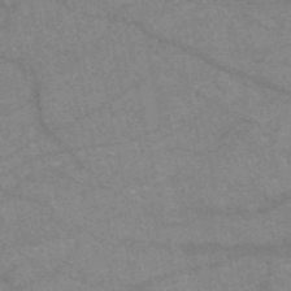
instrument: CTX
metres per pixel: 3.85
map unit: HNb
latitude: -52.1227
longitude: -43.1592
